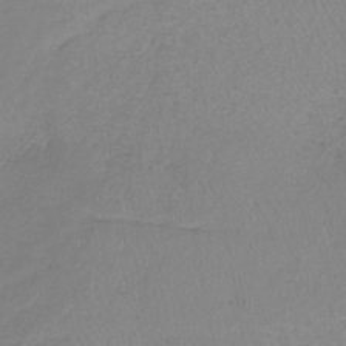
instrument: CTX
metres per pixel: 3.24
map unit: lHb
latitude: -42.0661
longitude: 59.6910
